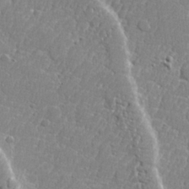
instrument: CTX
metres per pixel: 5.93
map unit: lHvf
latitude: 24.1766
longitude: 141.3132
